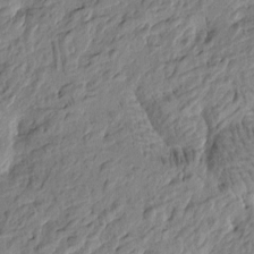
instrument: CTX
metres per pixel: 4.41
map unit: Htu
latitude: -3.6721
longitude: 178.5951
